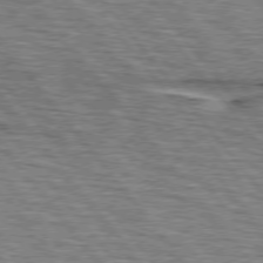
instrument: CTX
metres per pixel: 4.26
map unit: lApd
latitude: 75.6505
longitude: -76.1389
